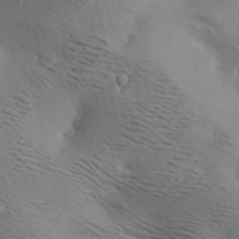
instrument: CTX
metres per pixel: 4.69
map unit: lAa
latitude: 19.0458
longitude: -140.1955
